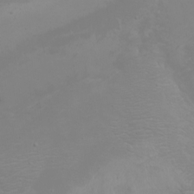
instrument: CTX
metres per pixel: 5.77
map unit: Htu
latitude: -4.3495
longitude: -89.4427
